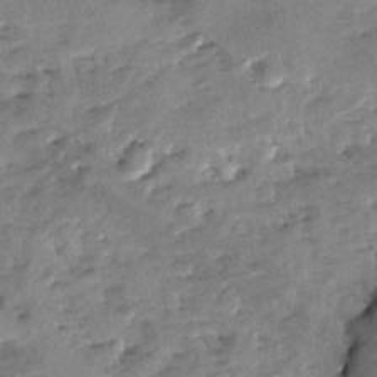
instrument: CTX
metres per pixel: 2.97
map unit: Ave
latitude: -9.7100
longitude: -117.7072
